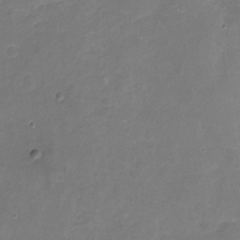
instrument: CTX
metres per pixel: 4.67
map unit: Nhu
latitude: -18.7841
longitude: -56.4789
